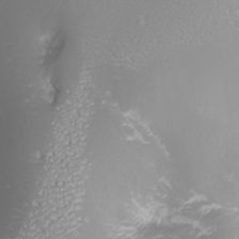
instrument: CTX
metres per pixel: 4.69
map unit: Nhu
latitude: -9.0108
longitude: -80.3467
